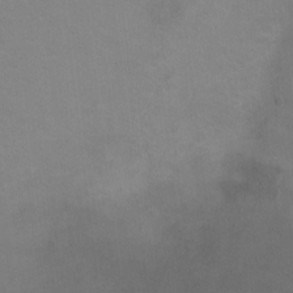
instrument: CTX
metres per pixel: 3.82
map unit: Ht
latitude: 2.1955
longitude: -33.7072
